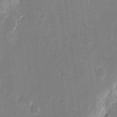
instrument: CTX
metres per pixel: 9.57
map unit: eHh
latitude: 11.1781
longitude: -70.0822
